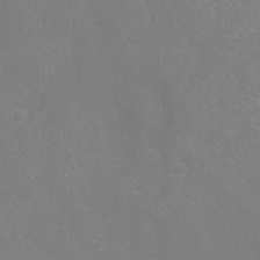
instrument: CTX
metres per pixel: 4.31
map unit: Ht
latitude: -8.0850
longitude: -20.7435
